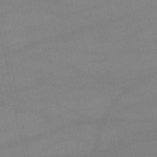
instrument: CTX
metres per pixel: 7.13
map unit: lHb
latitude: -46.1228
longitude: 66.5196
